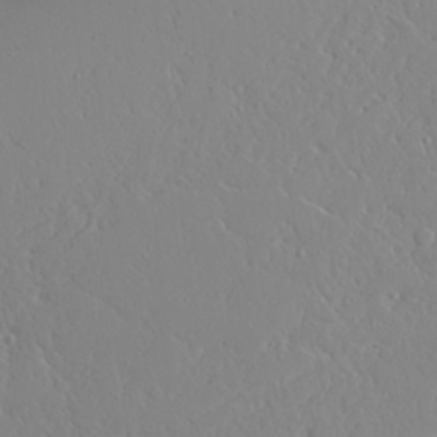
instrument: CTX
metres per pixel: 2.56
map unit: Aa
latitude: 23.4048
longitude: -126.9325
